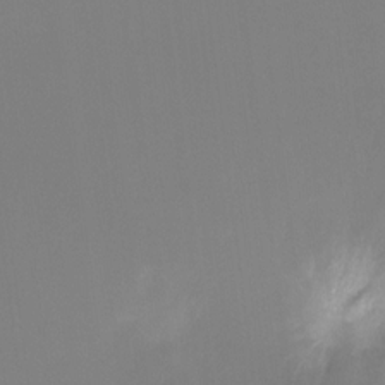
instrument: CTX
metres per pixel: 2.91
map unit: Ht
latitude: -15.5022
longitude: -48.2900
